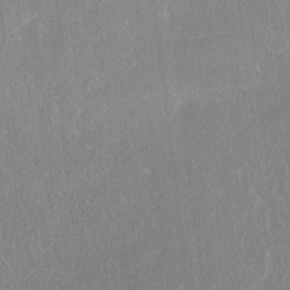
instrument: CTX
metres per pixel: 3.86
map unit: Ave
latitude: 18.0822
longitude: -137.5182
